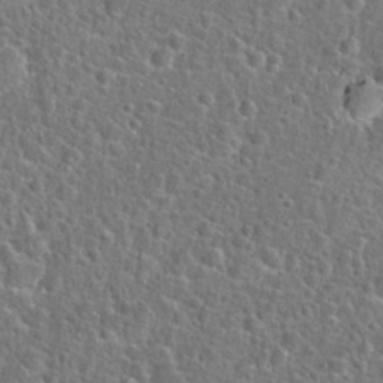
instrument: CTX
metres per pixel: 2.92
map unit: Hto
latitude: 23.8394
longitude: -48.0633
